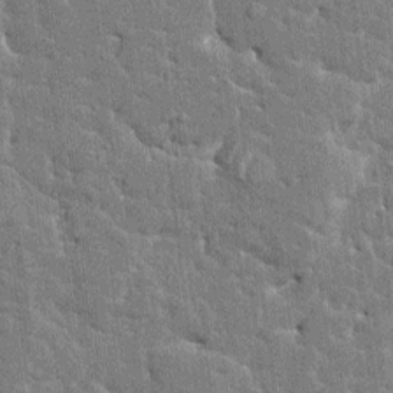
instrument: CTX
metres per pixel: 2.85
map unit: HNhu
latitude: 6.2900
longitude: -5.4993
